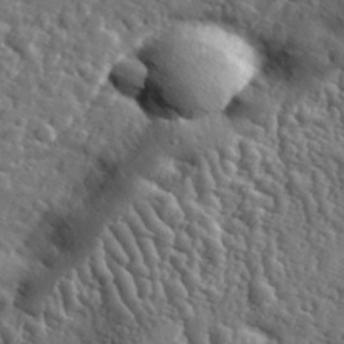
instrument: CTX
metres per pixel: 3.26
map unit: eHh
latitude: 35.6694
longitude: -80.4601
